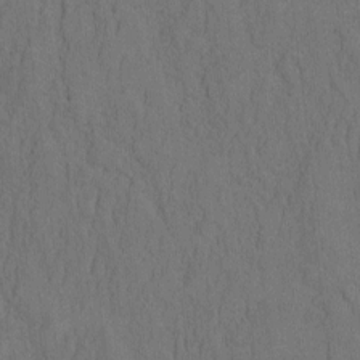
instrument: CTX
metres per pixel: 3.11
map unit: eHh
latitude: -2.3873
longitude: 16.5763
